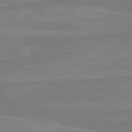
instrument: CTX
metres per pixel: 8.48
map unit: lApd
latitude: 80.3089
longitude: -175.9339
